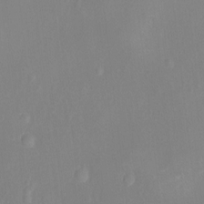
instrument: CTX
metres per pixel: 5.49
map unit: Nhu
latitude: -13.1431
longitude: -39.0269
